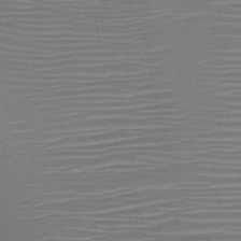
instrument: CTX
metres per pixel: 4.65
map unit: HNb
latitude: -46.8408
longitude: -42.4979
